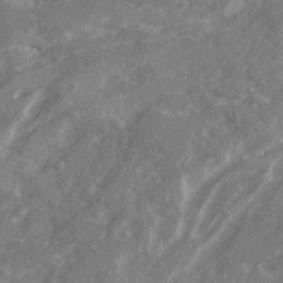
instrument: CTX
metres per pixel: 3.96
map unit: Ave
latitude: 20.7624
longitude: -130.3846
